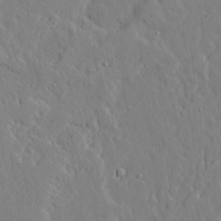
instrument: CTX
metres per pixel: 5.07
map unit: lAvf
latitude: 24.6301
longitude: -110.6113
